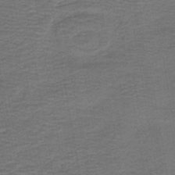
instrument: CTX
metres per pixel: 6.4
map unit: HNb
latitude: -42.8974
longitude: 50.8786
